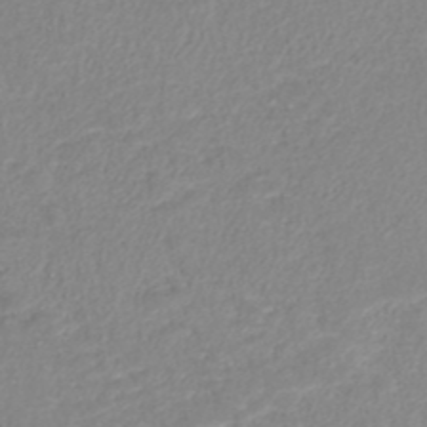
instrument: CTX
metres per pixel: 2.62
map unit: ANa
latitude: 40.4978
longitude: 22.1606
